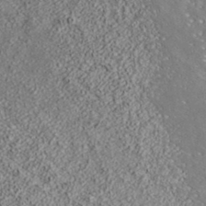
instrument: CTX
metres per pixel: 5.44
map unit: ANa
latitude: 37.0081
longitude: 18.5952
